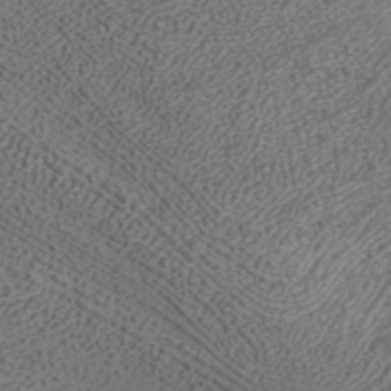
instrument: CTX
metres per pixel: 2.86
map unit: ANa
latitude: 37.6694
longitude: 16.7086
